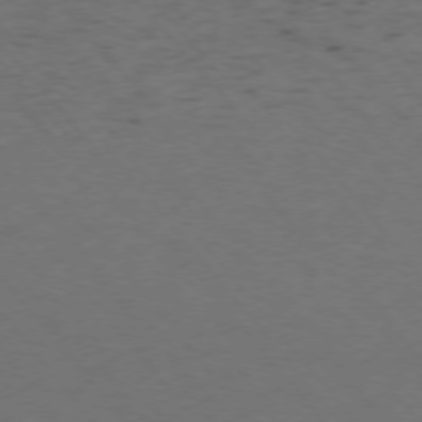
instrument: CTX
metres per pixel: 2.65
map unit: Ap
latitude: -76.1228
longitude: -62.2334
